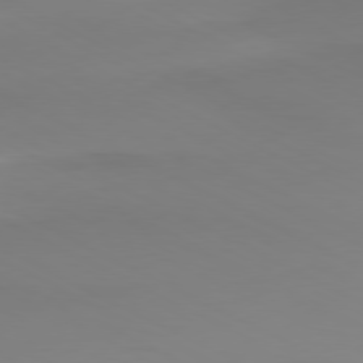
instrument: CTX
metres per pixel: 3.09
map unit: Ap
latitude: -80.1984
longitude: -62.6491
